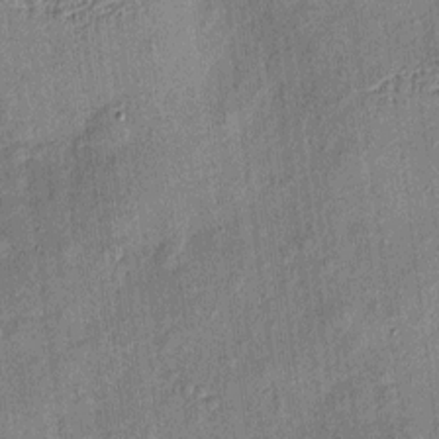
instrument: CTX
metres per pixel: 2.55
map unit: eHh
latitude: 4.2333
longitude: -74.3278
